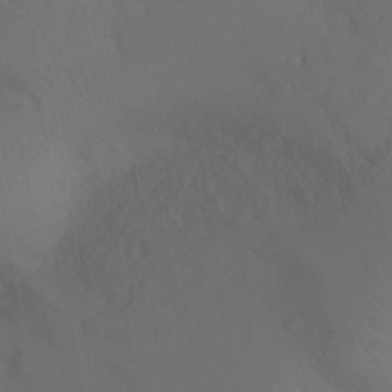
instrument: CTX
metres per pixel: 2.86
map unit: Ht
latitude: -15.8045
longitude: -41.1025
